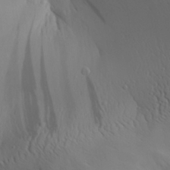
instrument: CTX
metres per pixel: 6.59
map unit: Aa
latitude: 30.7247
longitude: -143.0836
